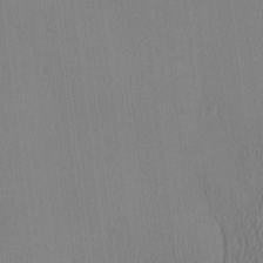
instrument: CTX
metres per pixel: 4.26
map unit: eHh
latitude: -3.7855
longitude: 16.5952
